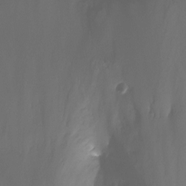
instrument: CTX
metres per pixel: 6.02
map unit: Nhu
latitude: -13.9367
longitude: -53.9717
